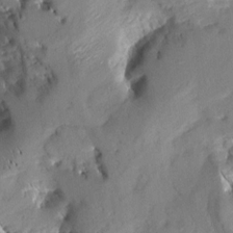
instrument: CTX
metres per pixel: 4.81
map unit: Aa
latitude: 8.3845
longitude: -142.4790
